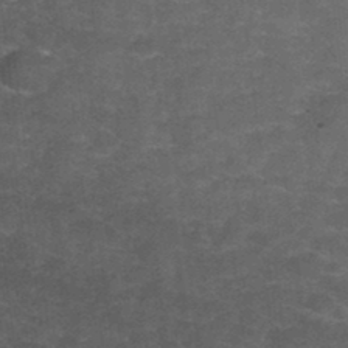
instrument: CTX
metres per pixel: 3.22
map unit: Hto
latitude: 35.1970
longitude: -53.0458
